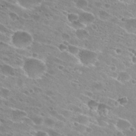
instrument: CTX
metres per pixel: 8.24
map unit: Hto
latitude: 28.4223
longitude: -44.1011
